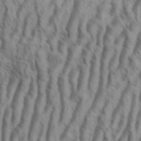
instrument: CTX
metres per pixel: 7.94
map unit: eHh
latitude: 34.2900
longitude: -138.5357
